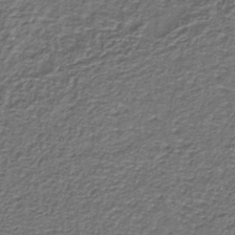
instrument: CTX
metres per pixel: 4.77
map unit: lHb
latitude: -39.9745
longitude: 61.3510
